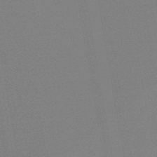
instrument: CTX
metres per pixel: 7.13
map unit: HNb
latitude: -44.4818
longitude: -41.5749
